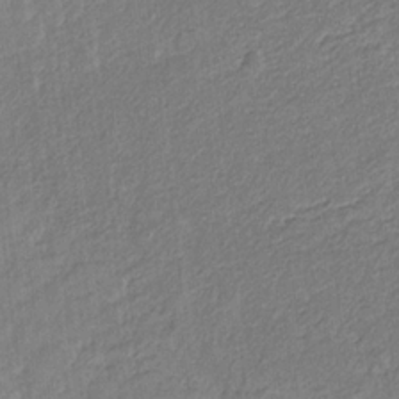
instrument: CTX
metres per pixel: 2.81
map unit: eHb
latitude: -30.1039
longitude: 65.9178
